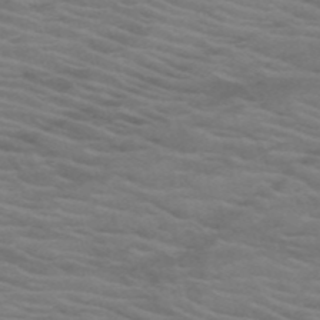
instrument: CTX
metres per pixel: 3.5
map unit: HNb
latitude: -53.6344
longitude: -45.6883
